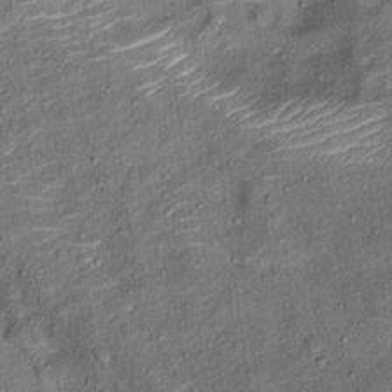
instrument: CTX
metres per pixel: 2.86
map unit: Ht
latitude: 13.1403
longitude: -40.4034
